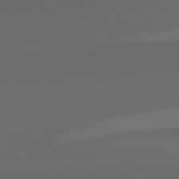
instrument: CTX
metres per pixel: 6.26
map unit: lApd
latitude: 82.4412
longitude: 135.9178
